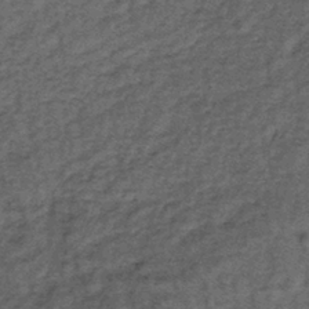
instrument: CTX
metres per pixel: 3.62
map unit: lHb
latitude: -38.4818
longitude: 66.2173
